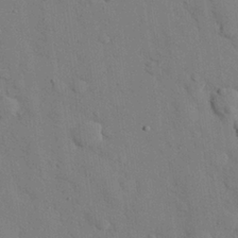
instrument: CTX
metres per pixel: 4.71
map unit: eHh
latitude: 26.3278
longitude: -77.5560
